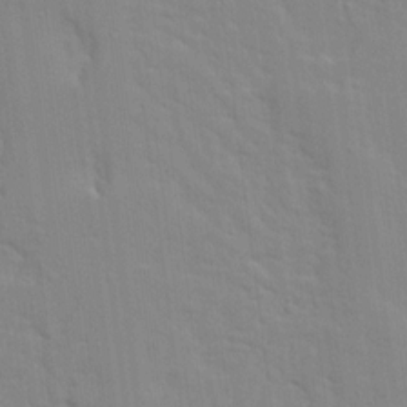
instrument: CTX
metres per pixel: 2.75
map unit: Ave
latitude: 13.1403
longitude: -134.1389
